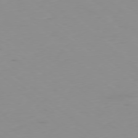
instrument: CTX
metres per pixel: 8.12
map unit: Hpe
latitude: -78.5195
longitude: 12.8219
